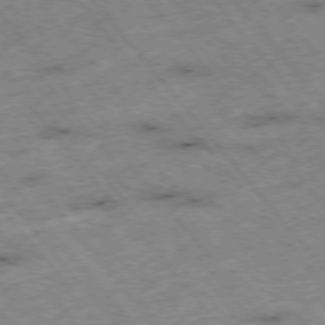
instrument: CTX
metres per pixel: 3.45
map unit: Hpe
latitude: -75.8990
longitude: -18.1577
